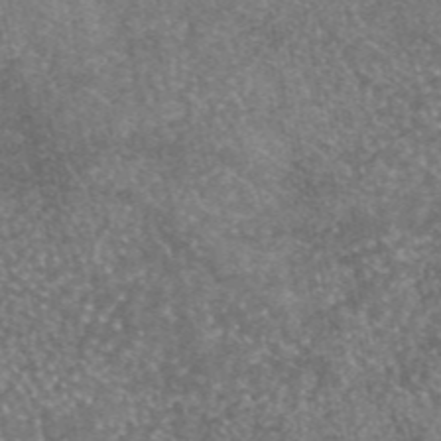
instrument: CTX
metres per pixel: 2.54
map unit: eAb
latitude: 46.0255
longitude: 123.6911
